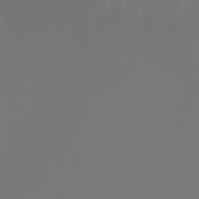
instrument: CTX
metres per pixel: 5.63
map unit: Nhu
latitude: -8.0850
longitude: -82.0633
